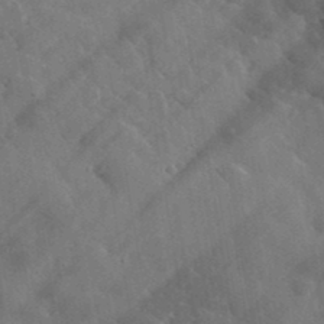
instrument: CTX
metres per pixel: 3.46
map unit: lHvf
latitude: 37.1592
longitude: -90.8191
